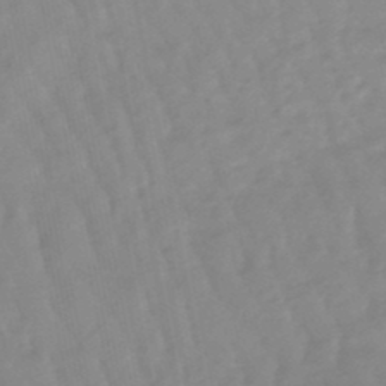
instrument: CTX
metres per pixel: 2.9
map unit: lHb
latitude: -48.2740
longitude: 78.3306
